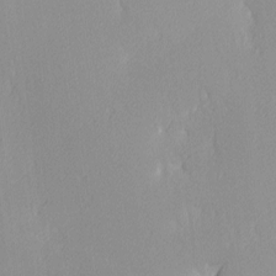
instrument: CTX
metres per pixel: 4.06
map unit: Ave
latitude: 3.2726
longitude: -113.1970
